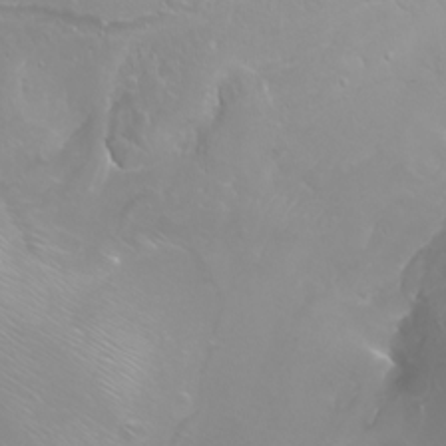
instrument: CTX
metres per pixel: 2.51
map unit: Nhu
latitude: -8.3306
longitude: -93.0458
